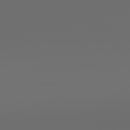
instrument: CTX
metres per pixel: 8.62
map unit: lApd
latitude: 79.8395
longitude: 160.3495
